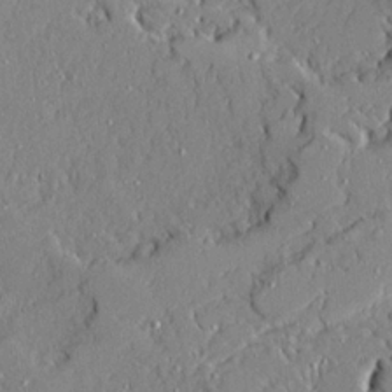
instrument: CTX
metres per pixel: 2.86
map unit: Ave
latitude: 21.4994
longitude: -128.2711
